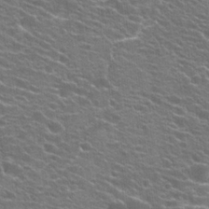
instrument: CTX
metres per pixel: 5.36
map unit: Hto
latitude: 24.9891
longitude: -30.0822
